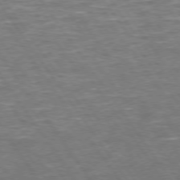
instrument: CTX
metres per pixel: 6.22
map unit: Hpe
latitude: 73.6694
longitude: -125.4237
